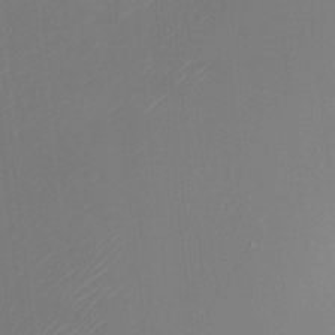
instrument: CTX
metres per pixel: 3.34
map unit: Nhu
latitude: -22.7274
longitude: -71.5749
